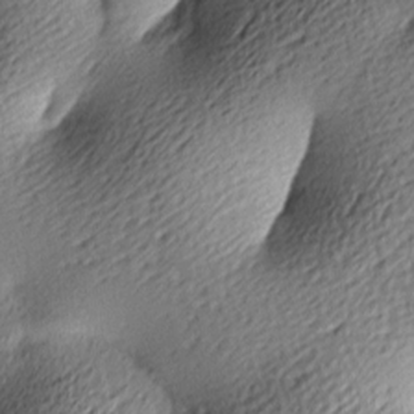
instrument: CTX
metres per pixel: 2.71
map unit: lAa
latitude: -9.6155
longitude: -126.3656
